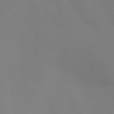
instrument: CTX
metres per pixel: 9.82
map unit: Ht
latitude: -10.5196
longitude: -46.2145
